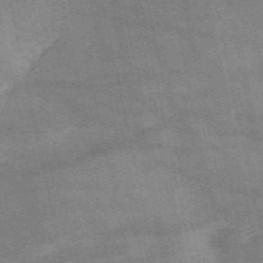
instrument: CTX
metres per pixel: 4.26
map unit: HNb
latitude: -52.7463
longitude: -40.0255
